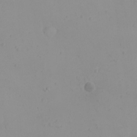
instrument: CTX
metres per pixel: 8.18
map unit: eHh
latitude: 21.9150
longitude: -63.8017
